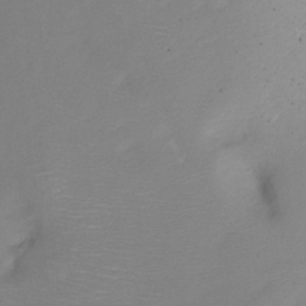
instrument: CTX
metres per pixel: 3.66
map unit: Hto
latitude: -11.5966
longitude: -39.7450
